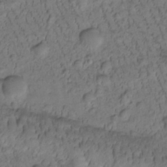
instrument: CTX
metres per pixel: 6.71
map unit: Htu
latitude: -2.7652
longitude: 173.2943
